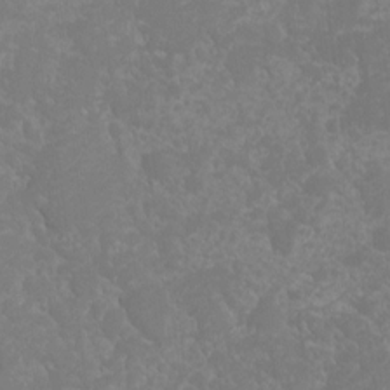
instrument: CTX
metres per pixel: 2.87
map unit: Ht
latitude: -11.6155
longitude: -24.1577
